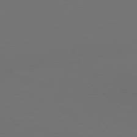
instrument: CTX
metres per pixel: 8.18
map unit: Hpe
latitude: 76.1955
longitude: -138.1956
